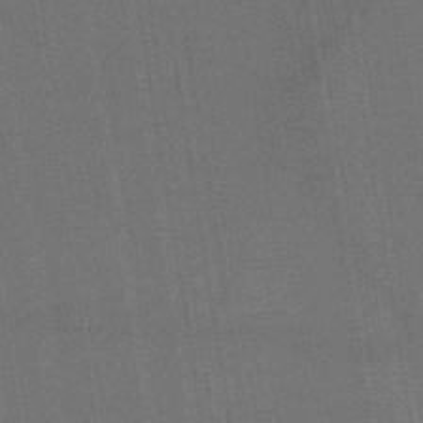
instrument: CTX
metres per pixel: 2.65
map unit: HNb
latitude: -44.0661
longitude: -40.8380
